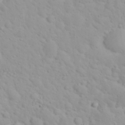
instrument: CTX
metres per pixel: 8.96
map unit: eHh
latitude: 31.9906
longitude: -60.1200
